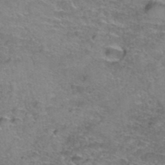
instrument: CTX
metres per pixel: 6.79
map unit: Hto
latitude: 39.2348
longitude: -43.1403
